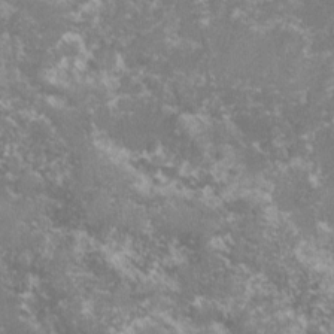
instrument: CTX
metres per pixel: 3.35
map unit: lHvf
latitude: -16.0094
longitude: -99.7827
